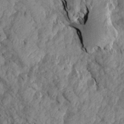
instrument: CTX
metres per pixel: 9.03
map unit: Aa
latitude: 16.6491
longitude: -145.3670
